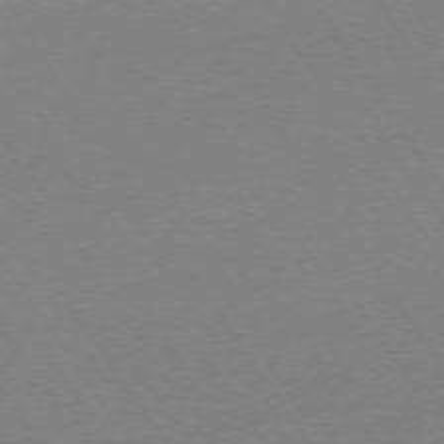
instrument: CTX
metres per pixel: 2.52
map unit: Ap
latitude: -73.7100
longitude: -72.3468
